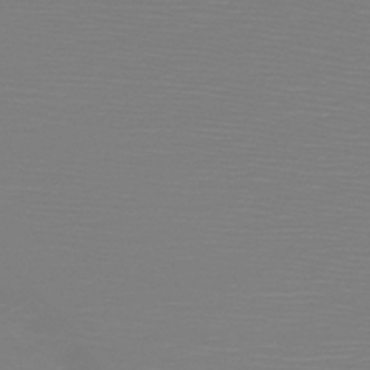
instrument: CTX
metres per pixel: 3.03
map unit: HNb
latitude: -45.9178
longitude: -46.2145
